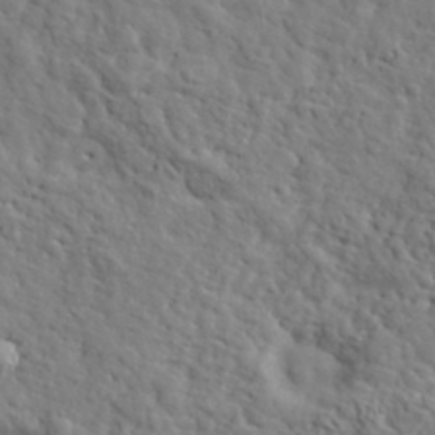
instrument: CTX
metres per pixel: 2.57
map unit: lHvf
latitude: 35.6127
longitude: -86.0822
